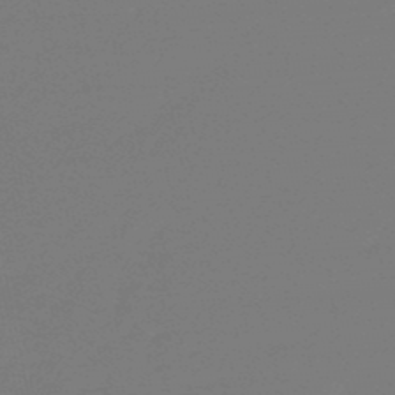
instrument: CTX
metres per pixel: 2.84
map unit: eHb
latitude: -50.0850
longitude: 77.6722
